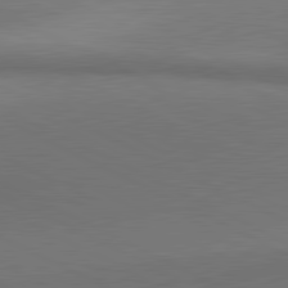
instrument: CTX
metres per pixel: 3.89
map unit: lApd
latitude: 81.3104
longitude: 154.4251
